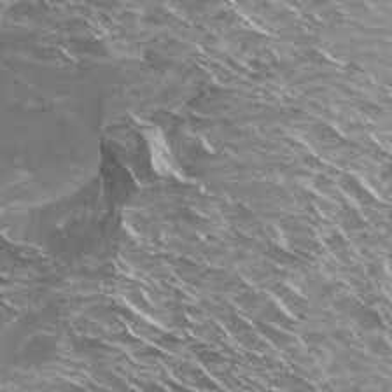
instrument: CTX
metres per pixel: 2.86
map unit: Htu
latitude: -7.2376
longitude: -66.7813
